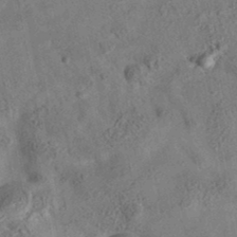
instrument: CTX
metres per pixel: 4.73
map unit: eAb
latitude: 35.2726
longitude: 110.4440
